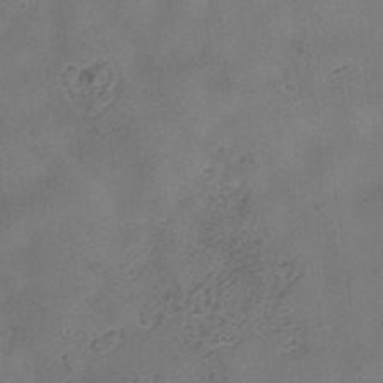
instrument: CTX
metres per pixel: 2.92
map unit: Hve
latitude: -34.9542
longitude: 90.0283
